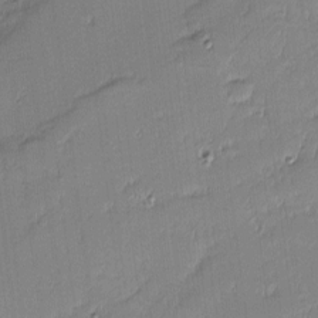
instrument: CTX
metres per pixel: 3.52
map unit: eHh
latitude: -2.5573
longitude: -83.0836
